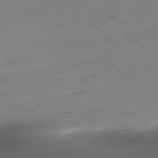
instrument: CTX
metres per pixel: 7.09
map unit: Ap
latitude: -78.8030
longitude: -63.4238
